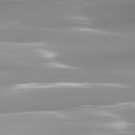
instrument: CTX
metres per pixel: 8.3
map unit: lApd
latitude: 81.9339
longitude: -139.6505
